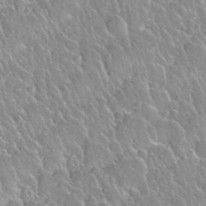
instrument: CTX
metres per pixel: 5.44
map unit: Nhu
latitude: 28.1578
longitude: -53.7450
